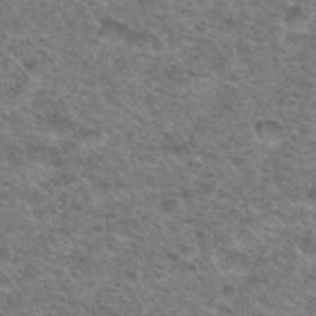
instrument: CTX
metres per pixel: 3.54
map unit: Hto
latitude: 33.3104
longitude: -49.1970
